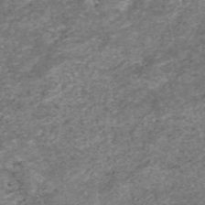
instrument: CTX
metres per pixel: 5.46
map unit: eAb
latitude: 46.8191
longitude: 120.3306
